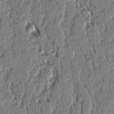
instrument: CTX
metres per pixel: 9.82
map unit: lAvf
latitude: 2.6112
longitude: -106.1389
